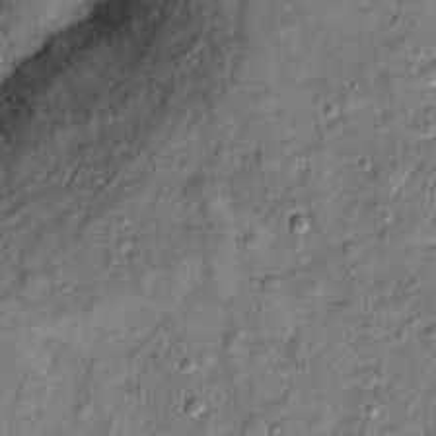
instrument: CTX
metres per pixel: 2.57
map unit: Ht
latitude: 12.1389
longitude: -38.0822
